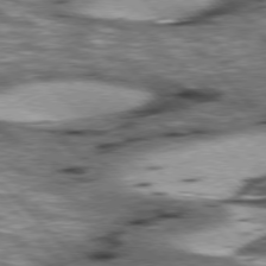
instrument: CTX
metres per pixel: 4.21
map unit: lApd
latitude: 76.8569
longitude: -50.2333
